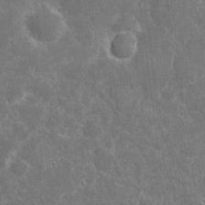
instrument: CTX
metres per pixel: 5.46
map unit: eHh
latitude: 7.3293
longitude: -70.0444
